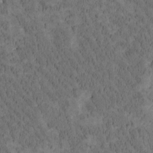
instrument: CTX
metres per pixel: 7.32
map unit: Htu
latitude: -3.4832
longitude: 174.8785
